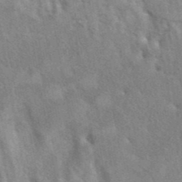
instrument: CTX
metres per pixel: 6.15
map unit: eAb
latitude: 41.2536
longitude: 106.5952
